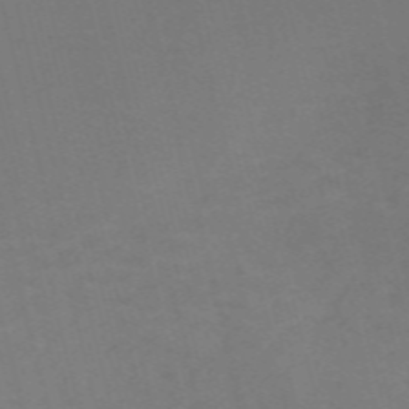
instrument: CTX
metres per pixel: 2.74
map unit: Nve
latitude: -59.6154
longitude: 63.5021
